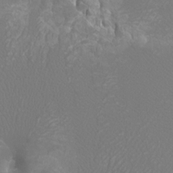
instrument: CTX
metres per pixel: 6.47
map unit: Htu
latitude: -7.2187
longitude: -32.8002
